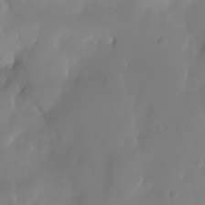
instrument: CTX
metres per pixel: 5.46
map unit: Nhe
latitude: -35.6722
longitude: -131.5560
